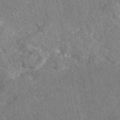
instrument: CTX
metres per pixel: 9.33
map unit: eAb
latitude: 48.2145
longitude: 116.9163
